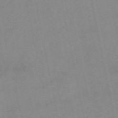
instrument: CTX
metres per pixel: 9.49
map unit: eAb
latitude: 48.3467
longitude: 103.3888
